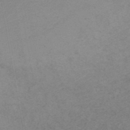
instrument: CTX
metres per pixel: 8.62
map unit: HNb
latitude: -47.1998
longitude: 56.1795
